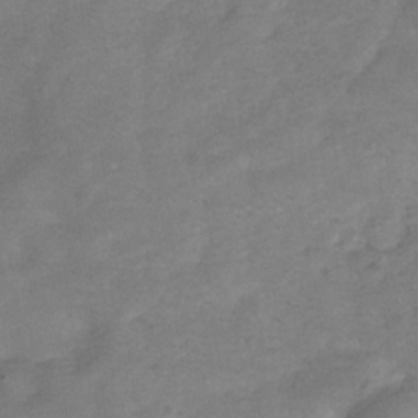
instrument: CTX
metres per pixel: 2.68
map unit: Hve
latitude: -32.5007
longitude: 89.5210
